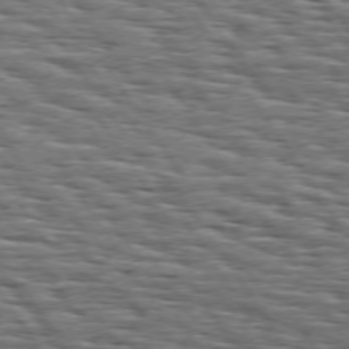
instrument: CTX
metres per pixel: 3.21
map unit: Hpe
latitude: 73.9339
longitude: -137.9339
